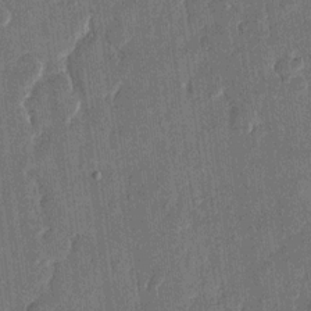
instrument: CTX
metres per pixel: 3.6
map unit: eHh
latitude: 13.7450
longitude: -68.7813
